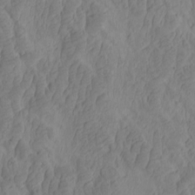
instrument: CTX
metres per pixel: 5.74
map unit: eHh
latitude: -2.0472
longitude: 16.1228
